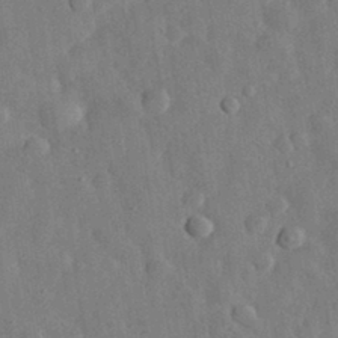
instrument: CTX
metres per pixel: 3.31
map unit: eHh
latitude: 31.6316
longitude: -77.5938
